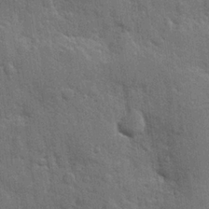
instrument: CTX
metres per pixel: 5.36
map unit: Hve
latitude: 25.6127
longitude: 149.4266
